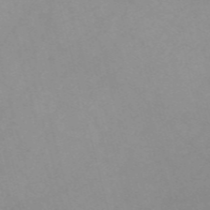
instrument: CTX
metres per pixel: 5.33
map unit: Nve
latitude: -57.5399
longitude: 59.3887
